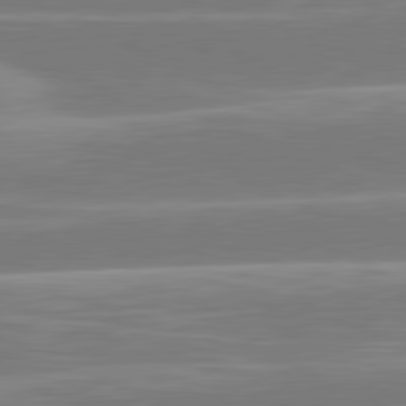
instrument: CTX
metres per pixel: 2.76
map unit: lApd
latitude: 81.0458
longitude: -129.7827
